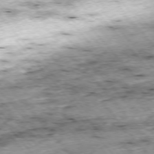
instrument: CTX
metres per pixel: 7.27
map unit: Hpe
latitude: -76.2928
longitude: -21.0081
